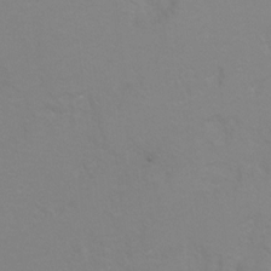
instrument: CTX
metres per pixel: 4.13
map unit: Hto
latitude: 6.9514
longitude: -30.9514
